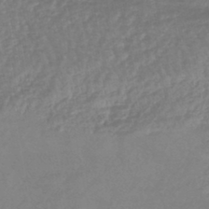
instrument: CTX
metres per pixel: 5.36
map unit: eHb
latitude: -44.3306
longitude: 81.8234
